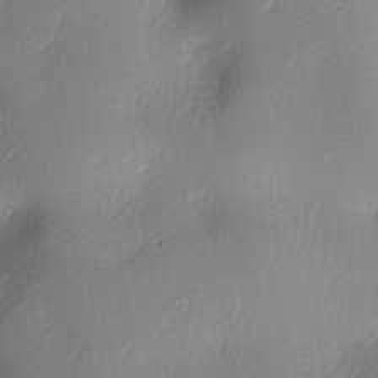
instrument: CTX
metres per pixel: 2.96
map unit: lAa
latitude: -5.9745
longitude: -123.6883
